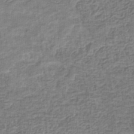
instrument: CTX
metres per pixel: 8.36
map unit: eHb
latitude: -34.7841
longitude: 79.4832
